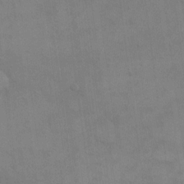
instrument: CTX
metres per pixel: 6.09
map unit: eHh
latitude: 17.3293
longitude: -66.3656
